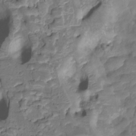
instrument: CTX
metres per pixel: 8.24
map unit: HNhu
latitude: -21.0864
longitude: 85.5210
